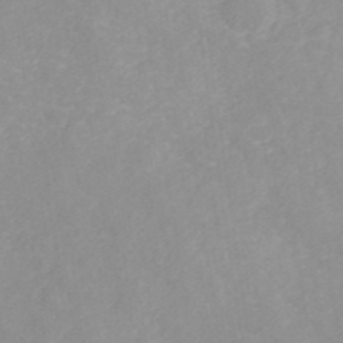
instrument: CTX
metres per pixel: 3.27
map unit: ANa
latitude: 40.3089
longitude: 23.1809
